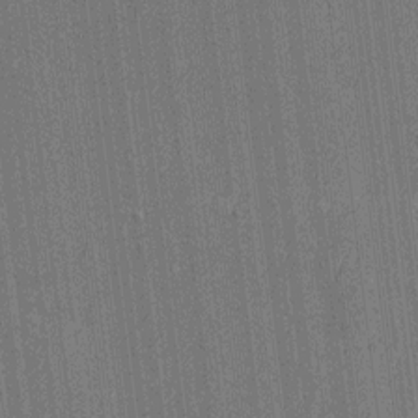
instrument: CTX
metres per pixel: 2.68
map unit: Htu
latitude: -6.9541
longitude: 176.2173
